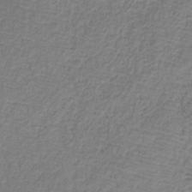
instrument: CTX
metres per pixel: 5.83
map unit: HNb
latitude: -34.2173
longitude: 56.1228
